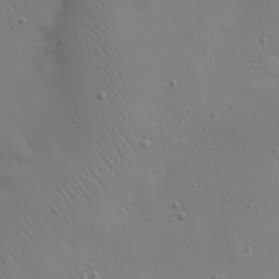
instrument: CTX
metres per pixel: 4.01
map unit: eHh
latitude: 24.8002
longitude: -69.5182
